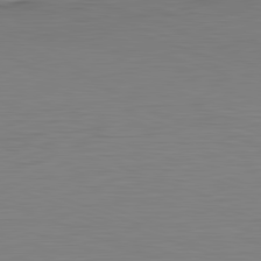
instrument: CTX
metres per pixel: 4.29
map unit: Hpe
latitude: -82.3117
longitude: 10.5007
